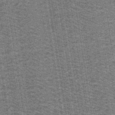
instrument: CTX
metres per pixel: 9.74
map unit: lHb
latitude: -43.2753
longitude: 54.5952
